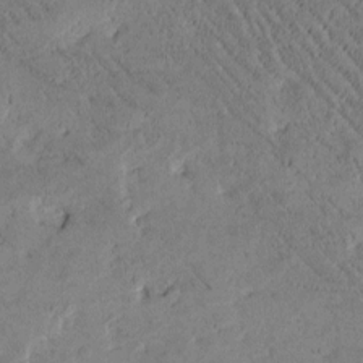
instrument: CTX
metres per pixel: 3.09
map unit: Htu
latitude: -1.7100
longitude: 175.7477
